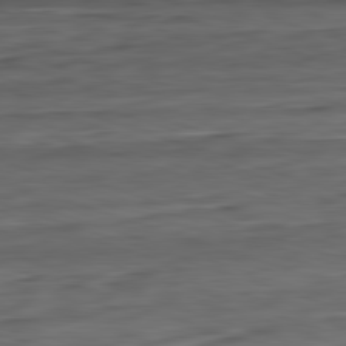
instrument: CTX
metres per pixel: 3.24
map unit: Ap
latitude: -82.2172
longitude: -77.9150
